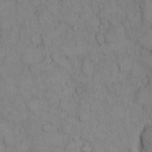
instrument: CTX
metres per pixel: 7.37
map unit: Hto
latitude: 8.4223
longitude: -60.5168
